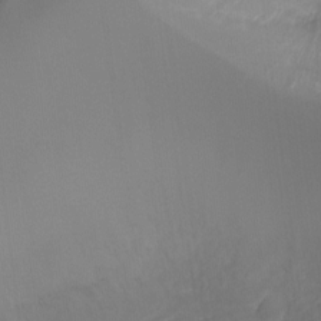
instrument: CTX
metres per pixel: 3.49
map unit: Ht
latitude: -5.3131
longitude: -25.8394
